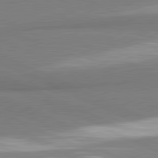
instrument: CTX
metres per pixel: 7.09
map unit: lApd
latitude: 81.8205
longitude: 162.1039
